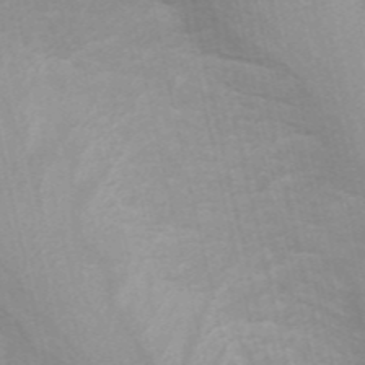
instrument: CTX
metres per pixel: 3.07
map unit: ANa
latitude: 44.6301
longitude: 27.7477
